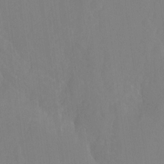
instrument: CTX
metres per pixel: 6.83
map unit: Hto
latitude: -8.0850
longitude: -41.2725
